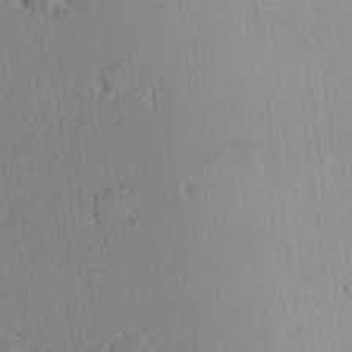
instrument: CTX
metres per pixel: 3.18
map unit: Hve
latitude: 18.9891
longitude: 149.1054
